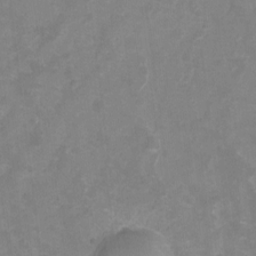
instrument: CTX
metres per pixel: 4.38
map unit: Hto
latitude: -7.5399
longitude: -39.7827
